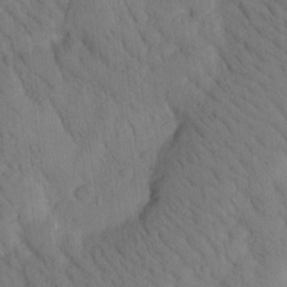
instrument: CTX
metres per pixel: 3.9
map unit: Htu
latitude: -0.4440
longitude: 173.8611
